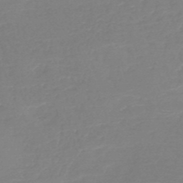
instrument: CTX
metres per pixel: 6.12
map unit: HNb
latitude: -49.4077
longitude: -44.0255
